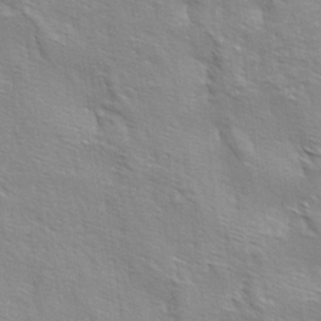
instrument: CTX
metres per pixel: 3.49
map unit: lAa
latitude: -4.4251
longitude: -121.8395
